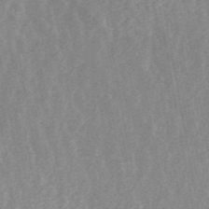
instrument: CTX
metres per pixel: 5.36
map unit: ANa
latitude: 45.9150
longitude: 30.1228
